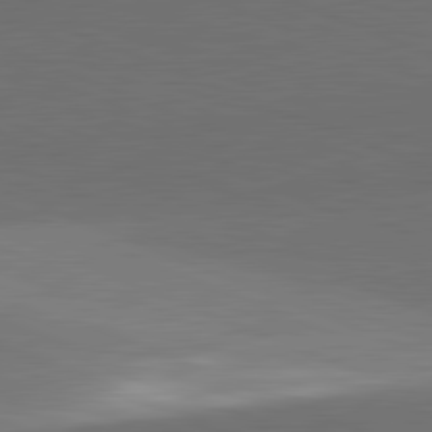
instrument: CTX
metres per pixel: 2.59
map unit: lApd
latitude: 81.8205
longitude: 137.2754
